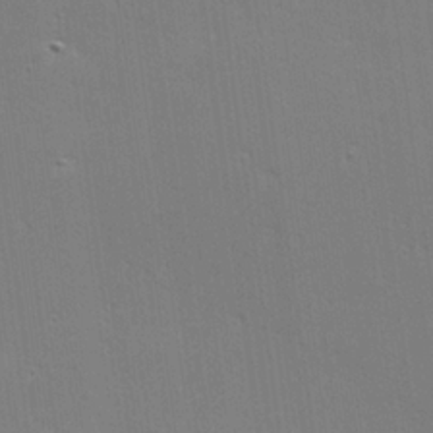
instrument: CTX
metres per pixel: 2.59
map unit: Hve
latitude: 25.2914
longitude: -93.8016
